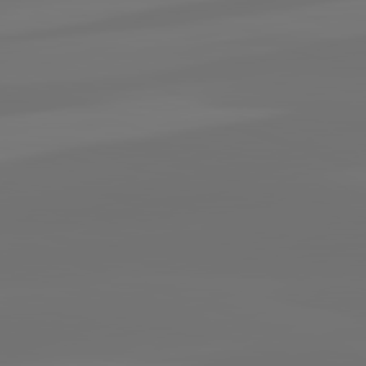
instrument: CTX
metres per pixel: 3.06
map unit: lApd
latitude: 82.3278
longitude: -160.4790
